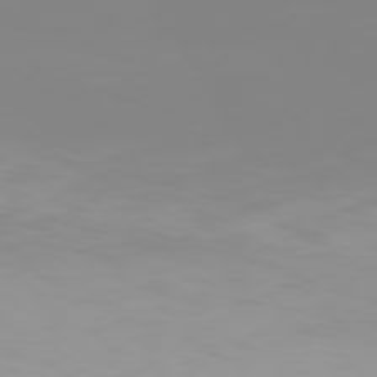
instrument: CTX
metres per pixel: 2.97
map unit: Hpe
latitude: 77.5182
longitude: -138.1011
